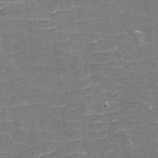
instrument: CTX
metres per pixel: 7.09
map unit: eHh
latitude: -3.9178
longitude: -75.5371
